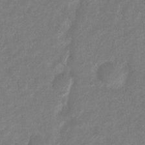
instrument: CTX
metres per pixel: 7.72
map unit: Hto
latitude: 3.1025
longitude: -36.0444
